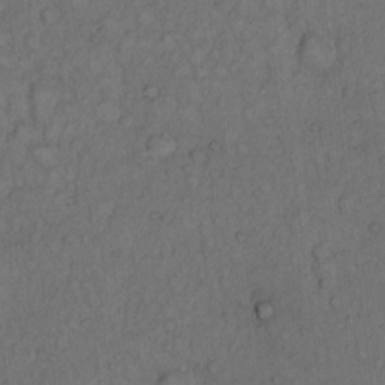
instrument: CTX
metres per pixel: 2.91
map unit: Hto
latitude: 12.1200
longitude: -57.3103
